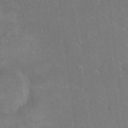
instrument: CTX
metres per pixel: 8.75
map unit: eHh
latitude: 18.1955
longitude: -65.2348
